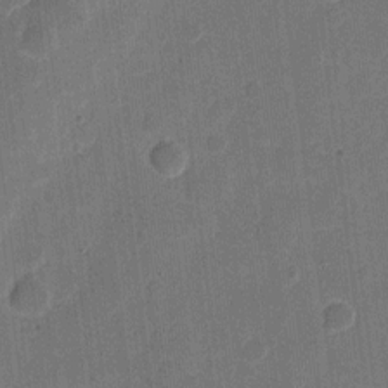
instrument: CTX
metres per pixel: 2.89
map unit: eHh
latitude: 11.7828
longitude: -66.7624
